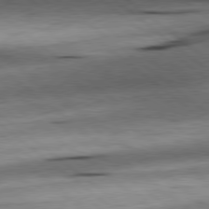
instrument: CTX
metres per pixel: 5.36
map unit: Hpe
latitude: 78.9703
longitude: -140.8380
